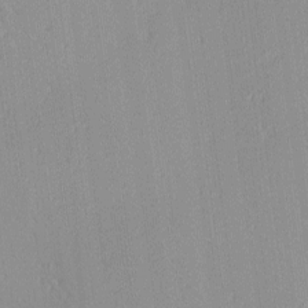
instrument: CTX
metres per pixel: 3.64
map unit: Ave
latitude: 3.1025
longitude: -114.2522
